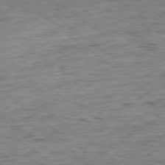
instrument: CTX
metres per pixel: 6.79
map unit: Ap
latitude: -78.4629
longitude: -90.5546
